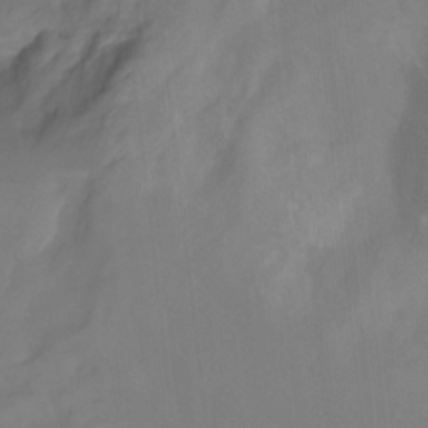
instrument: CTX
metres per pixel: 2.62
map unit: Ht
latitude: -10.2740
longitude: -29.4993
